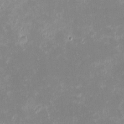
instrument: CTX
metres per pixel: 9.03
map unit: eHh
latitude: -1.7667
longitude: -84.4979
